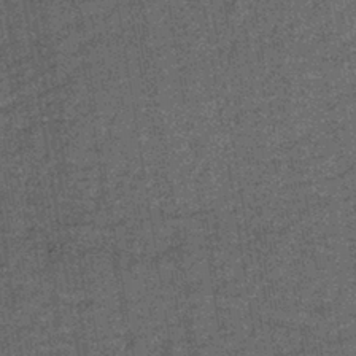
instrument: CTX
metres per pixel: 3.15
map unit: lHb
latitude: -39.0486
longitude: 65.9178
